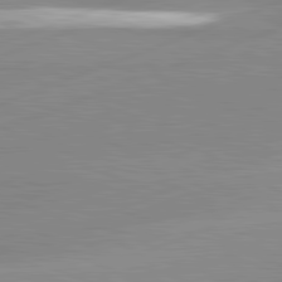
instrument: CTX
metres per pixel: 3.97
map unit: lApd
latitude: 81.3671
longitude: -156.4223
